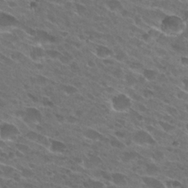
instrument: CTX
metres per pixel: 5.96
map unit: Hto
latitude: 27.3104
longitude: -42.4034
